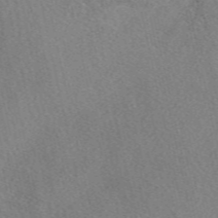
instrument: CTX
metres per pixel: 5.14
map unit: eAb
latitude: 49.1592
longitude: 112.1984
